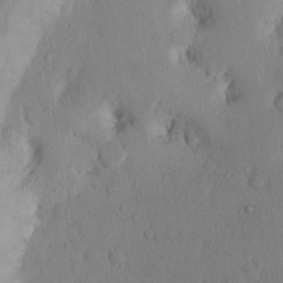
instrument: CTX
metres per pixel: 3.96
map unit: Hto
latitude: 12.4979
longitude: -56.3089
